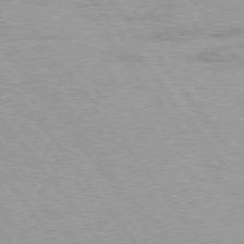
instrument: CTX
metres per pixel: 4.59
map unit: Hpe
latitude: 75.4426
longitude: -143.1592
